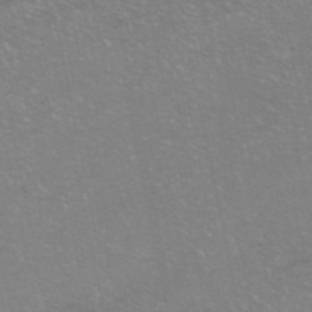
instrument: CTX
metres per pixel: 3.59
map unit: HNhu
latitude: -40.6707
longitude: 103.4643
